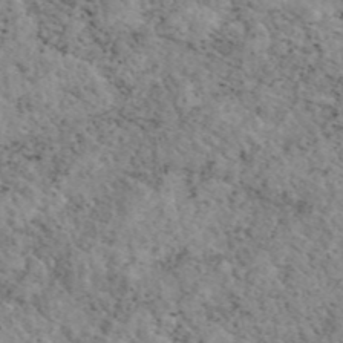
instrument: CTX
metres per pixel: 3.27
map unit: eAb
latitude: 44.3656
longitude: 113.8234
